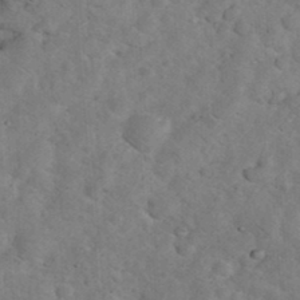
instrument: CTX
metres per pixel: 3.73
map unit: eHh
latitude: 36.3467
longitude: -64.8191
